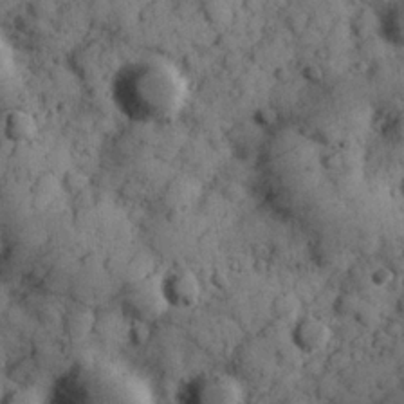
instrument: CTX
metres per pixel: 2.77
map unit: Hve
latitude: 24.7246
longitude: 147.1809
